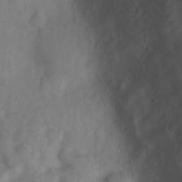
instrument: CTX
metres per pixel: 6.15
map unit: Nve
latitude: -21.7099
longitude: 106.1795
